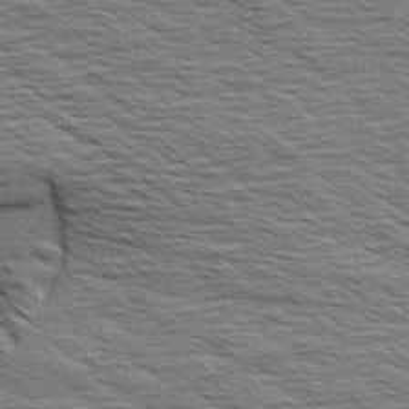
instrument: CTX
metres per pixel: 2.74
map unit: Aa
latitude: 8.1200
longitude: -139.1025
